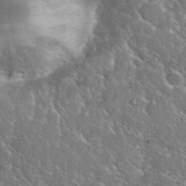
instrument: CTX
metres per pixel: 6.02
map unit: eHh
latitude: 37.5560
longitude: -60.8380
